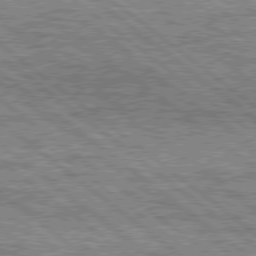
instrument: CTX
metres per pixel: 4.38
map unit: Hpe
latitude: 78.3090
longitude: -121.1026
